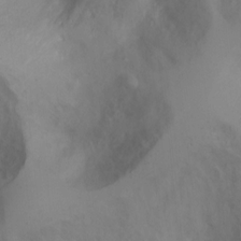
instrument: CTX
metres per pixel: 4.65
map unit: Ht
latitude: -2.9163
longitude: -33.4049
